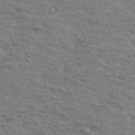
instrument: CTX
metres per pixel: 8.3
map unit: Hto
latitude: 34.3845
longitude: -44.8191
